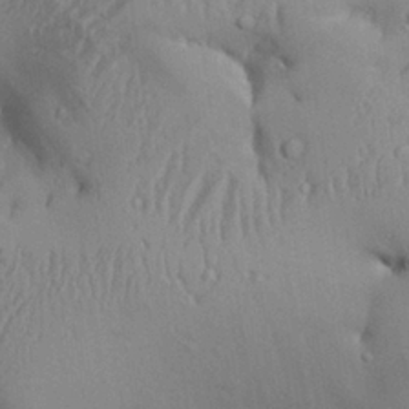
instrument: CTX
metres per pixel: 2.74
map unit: Aa
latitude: 27.6127
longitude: -129.5749
